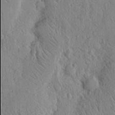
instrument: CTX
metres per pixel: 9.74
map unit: Nhu
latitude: 15.1970
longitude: -77.9906
